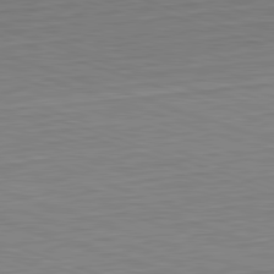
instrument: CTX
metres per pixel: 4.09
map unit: Hpe
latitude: -82.5763
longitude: 14.5574
